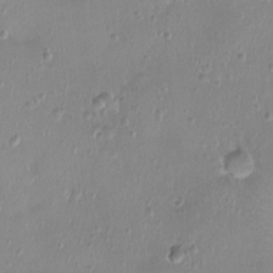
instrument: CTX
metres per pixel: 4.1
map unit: Ht
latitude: -8.3873
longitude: -21.0837
